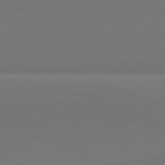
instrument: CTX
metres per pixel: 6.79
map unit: lApd
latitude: 81.4804
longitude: 144.2173
